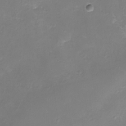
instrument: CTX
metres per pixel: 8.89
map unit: eHh
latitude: -6.6140
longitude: -77.9150
